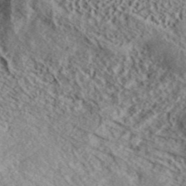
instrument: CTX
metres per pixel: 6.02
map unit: ANa
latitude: 40.1766
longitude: 30.6896
